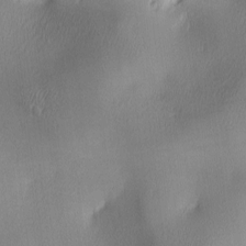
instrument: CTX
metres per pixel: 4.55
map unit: lAa
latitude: 2.4223
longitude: -117.2915
